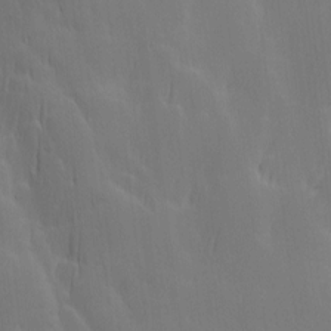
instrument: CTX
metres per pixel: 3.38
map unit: Ave
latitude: 13.2348
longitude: -104.9892
